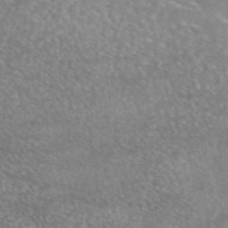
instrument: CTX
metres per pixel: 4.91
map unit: eAb
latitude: 44.7246
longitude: 109.6911
